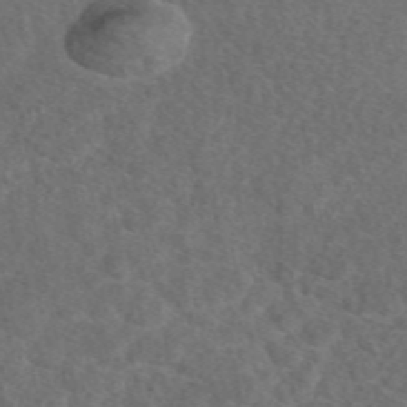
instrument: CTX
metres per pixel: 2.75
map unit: eAb
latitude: 48.3278
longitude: 107.4077
